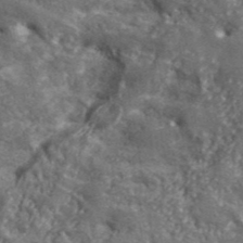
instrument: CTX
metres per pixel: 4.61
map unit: lHvf
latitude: 41.6693
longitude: -89.8017
